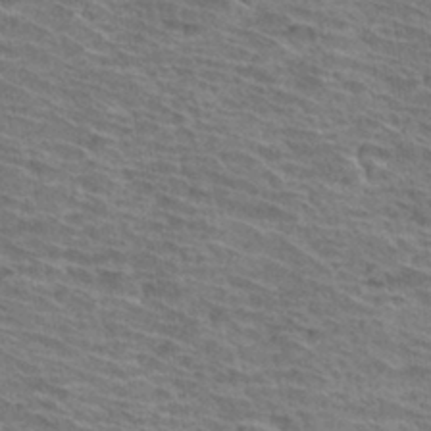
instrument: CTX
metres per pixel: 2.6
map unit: Hto
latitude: 33.2159
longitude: -39.8205
